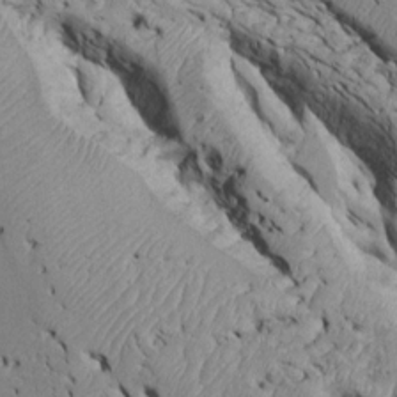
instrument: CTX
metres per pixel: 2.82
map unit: Htu
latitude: -6.6140
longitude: 154.1228
